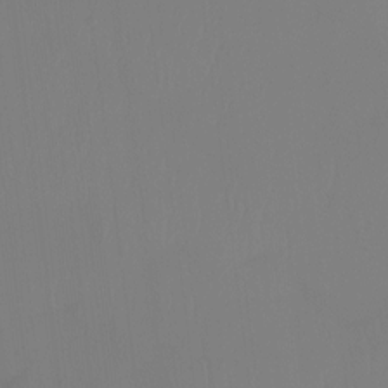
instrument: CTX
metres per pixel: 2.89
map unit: Htu
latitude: -14.7652
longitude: -48.4034
